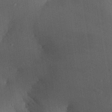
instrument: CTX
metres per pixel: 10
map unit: Aa
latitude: 29.9906
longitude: -144.2522
